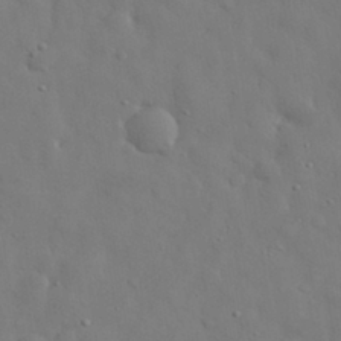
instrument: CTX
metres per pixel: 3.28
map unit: eHh
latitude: 30.2334
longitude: -73.2159
